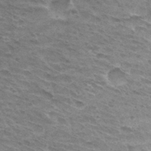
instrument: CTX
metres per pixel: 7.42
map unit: Hto
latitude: 32.5168
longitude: -45.0647
